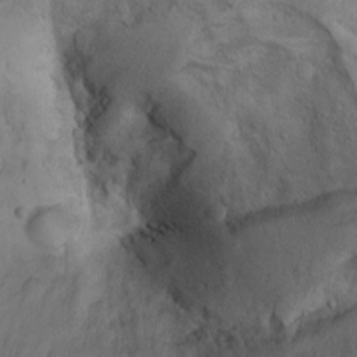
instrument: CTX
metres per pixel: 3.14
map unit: Aa
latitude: -3.2753
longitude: -73.8773
